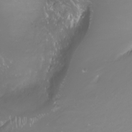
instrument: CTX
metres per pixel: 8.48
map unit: Aa
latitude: -10.7463
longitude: -68.5923
